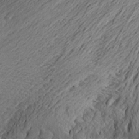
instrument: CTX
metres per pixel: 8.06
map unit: Aa
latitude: 23.9528
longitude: -149.4426
